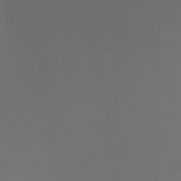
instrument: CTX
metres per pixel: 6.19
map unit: Ht
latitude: -11.8422
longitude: -45.9717
